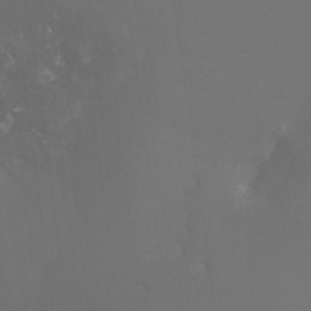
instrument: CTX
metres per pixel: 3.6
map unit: Htu
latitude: -12.9542
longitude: -46.0633
